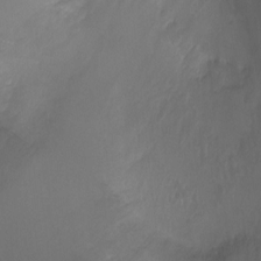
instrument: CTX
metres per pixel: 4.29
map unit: Ht
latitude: -1.5966
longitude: -18.7813
